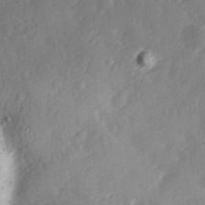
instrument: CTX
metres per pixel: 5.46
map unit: Ave
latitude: 11.8395
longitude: -102.6679
